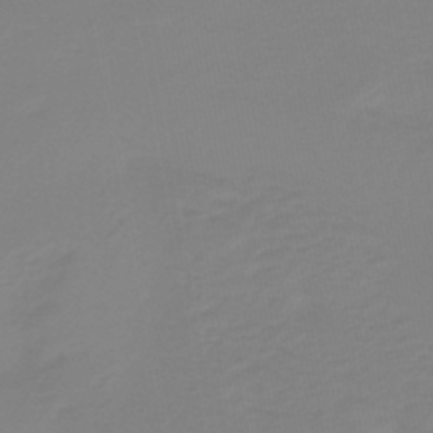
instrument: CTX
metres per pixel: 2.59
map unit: lHb
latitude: -42.0472
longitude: 64.0283
